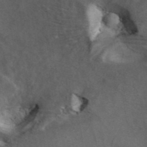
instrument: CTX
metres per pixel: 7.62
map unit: ANa
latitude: 40.2522
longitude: 17.7478
